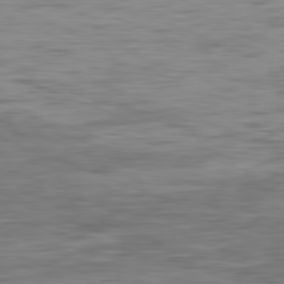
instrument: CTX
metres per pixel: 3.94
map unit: Ap
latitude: -82.1417
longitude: -73.6694
